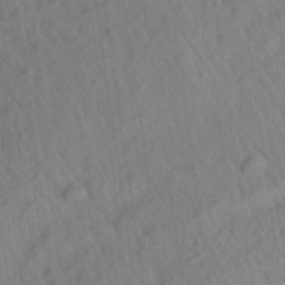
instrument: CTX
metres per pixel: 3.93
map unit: Aa
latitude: 27.2159
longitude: -141.6693
